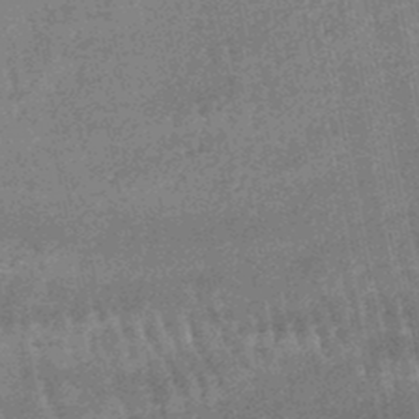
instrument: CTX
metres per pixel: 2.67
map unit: lHb
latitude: -46.7274
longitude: 78.3684
